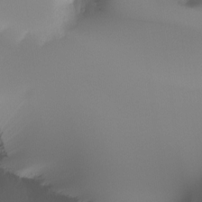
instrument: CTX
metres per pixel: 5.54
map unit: Ht
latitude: -16.9920
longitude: -46.2712
